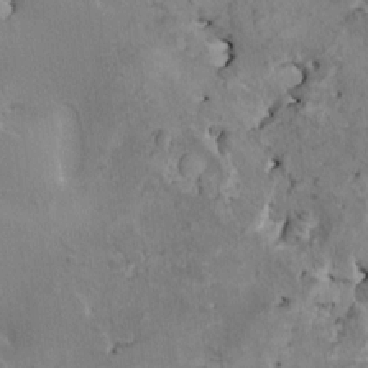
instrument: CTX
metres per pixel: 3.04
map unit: HNhu
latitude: 4.0255
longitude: 4.3873
